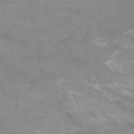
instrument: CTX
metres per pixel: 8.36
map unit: HNb
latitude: -45.7289
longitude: -45.2915
